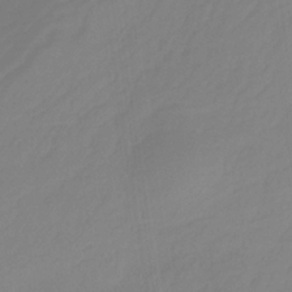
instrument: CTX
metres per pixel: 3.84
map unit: HNhu
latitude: -28.9920
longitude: 67.9745
